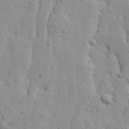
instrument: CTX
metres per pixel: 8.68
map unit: Ave
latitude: 13.6694
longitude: -132.7246
